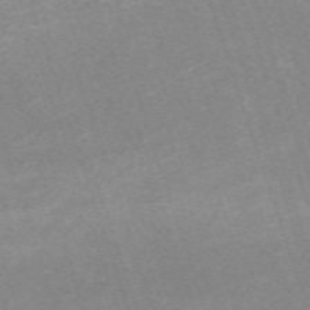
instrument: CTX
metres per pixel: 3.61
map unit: eHh
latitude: -64.4440
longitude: 50.0283
